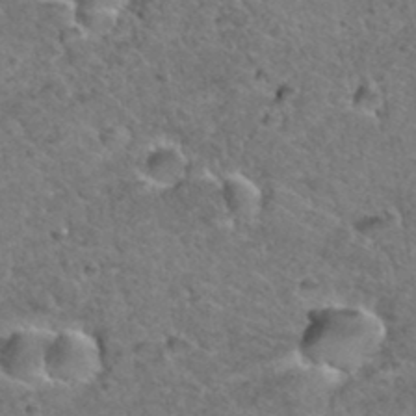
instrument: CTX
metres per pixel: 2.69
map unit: Hto
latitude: 35.9150
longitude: -48.2145
